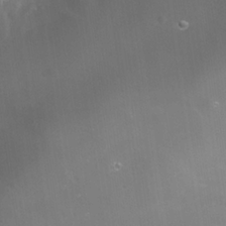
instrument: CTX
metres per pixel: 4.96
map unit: Nhe
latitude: -35.8989
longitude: -118.2522
